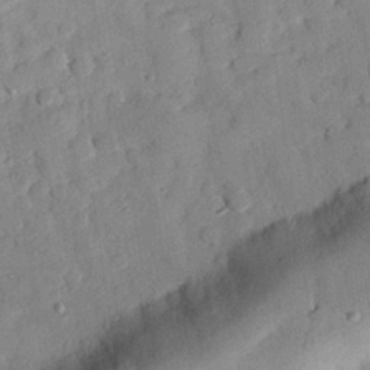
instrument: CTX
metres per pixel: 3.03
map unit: eHh
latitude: 27.5182
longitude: -76.1200
